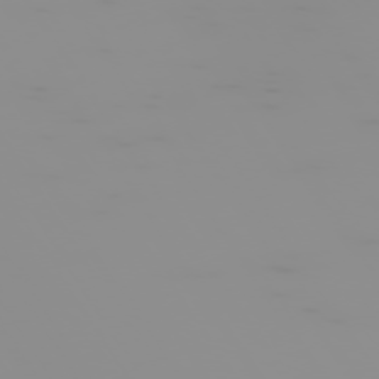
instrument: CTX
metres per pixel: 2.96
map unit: Hpe
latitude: -75.1243
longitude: 6.1039
